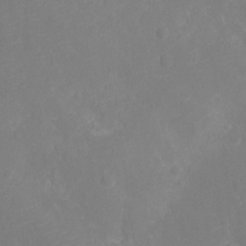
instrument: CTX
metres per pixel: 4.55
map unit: Ht
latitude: -11.5966
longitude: -23.9150
